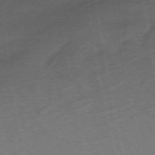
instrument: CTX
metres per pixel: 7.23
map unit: Nhu
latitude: -68.3873
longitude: 37.4832
